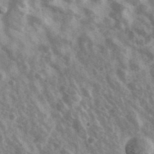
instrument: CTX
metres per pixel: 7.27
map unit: Ave
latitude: 40.6490
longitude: -110.3467
